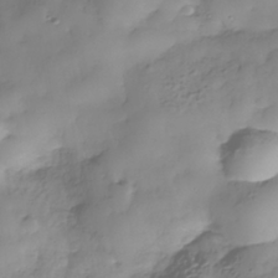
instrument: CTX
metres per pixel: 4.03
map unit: Nhe
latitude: -37.7666
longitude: -147.4427
